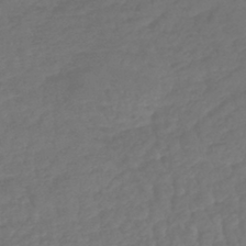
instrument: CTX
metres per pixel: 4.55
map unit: lHb
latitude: -42.9730
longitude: 69.7099
